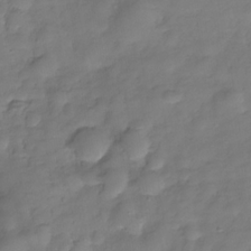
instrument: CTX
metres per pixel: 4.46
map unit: Hve
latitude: -29.3510
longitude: 94.4062
